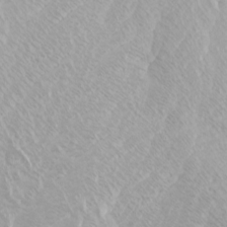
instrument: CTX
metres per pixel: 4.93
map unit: Htu
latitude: -4.4440
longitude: -72.4034
